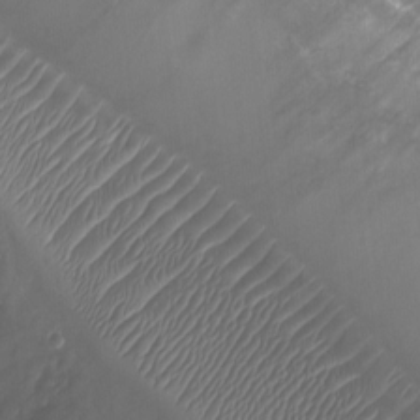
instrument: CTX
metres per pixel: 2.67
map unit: Ht
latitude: -3.0486
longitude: -20.6680
